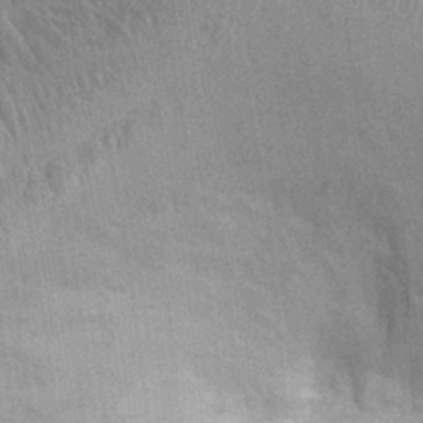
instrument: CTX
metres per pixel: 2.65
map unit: Ht
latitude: -1.9556
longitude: -15.6694
